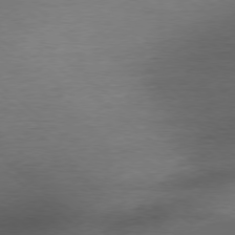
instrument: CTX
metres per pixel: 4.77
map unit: Ap
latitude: -78.6707
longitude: -70.6679
